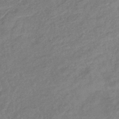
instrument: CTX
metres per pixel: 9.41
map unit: eHb
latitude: -41.8233
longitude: 83.7100
